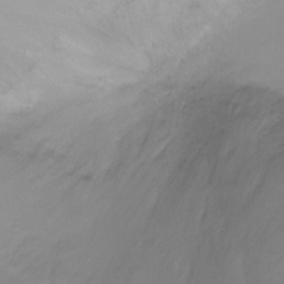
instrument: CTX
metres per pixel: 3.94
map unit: Ht
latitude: -1.2565
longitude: -19.8583
